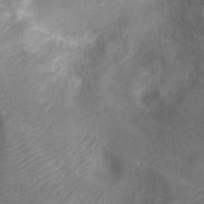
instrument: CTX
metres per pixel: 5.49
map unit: Ht
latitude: -3.2753
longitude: -28.4790
